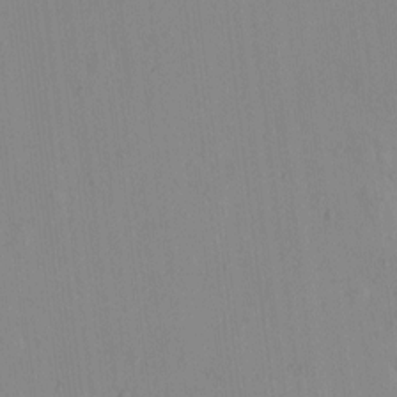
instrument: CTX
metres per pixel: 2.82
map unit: eHh
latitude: -0.2551
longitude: 17.4077
